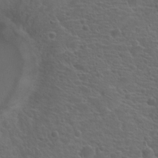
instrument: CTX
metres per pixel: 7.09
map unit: Hto
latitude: 18.9513
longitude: -42.1389
